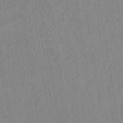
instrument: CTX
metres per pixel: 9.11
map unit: eHb
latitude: -36.2739
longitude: 73.8611
